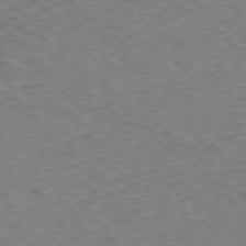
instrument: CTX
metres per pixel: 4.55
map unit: Ap
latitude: -77.7289
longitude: -78.4979
